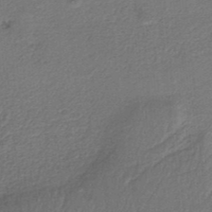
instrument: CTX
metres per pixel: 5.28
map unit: HNb
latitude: -34.4062
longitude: 60.6141
